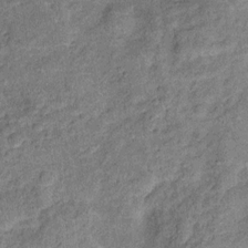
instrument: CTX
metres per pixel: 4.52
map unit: Ht
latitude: 11.1970
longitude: -39.7827
